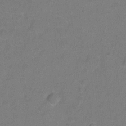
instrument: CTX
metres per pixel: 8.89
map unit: Hto
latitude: -5.9178
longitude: -35.5938
